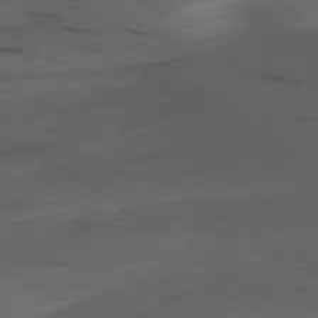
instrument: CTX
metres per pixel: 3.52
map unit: Ap
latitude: -77.6722
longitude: -72.2334
